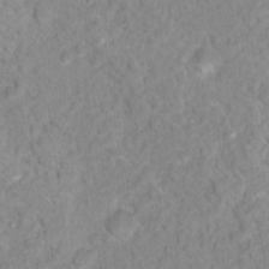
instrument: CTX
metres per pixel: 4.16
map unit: Nhu
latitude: 16.8191
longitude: -31.8962
